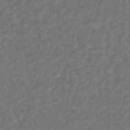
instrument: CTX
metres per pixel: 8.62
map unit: HNhu
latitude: -47.9745
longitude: 96.9731
